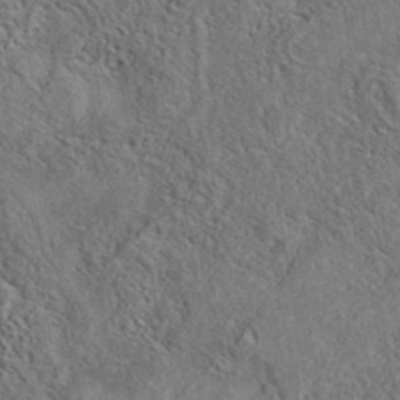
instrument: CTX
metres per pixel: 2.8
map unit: eAb
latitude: 37.9906
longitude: 112.8030
